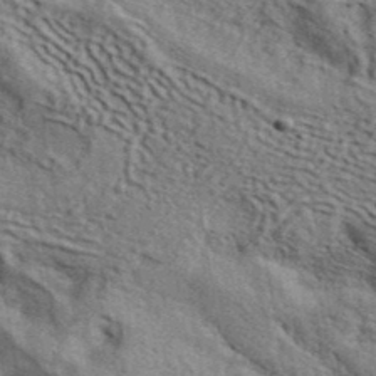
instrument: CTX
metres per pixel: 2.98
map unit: ANa
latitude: 41.7639
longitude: 49.2754
